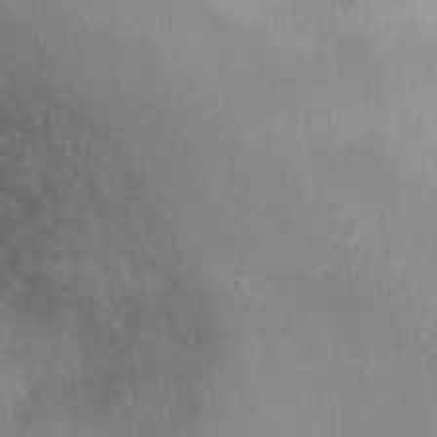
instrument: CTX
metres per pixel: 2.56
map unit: Ht
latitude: 7.7639
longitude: -36.8191
